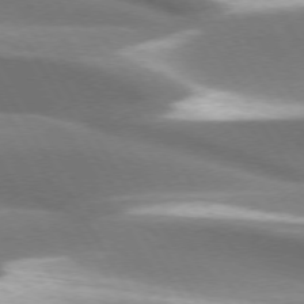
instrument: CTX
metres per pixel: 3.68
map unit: lApd
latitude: 73.7261
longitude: -51.3103
